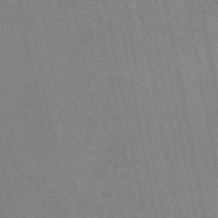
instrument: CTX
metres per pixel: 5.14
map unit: eAb
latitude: 50.8758
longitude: 109.7855
